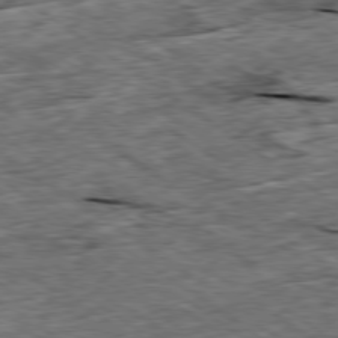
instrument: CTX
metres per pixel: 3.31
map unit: Ap
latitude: -79.4832
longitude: -85.5560
